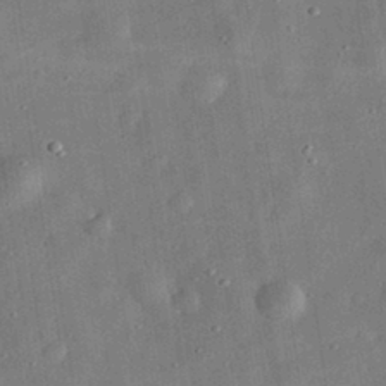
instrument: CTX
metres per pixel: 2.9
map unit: eHh
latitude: 32.4790
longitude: -75.0081
